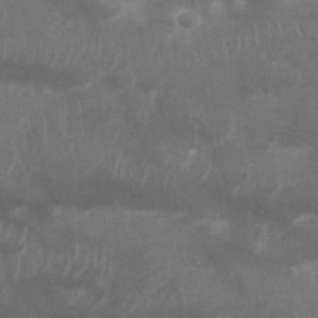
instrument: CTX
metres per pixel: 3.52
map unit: Nhu
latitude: 25.5938
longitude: -62.0255
